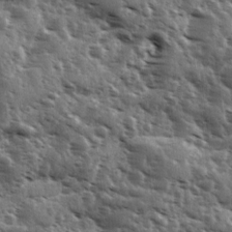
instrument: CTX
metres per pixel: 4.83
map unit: Ave
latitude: 11.3104
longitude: -102.9891
